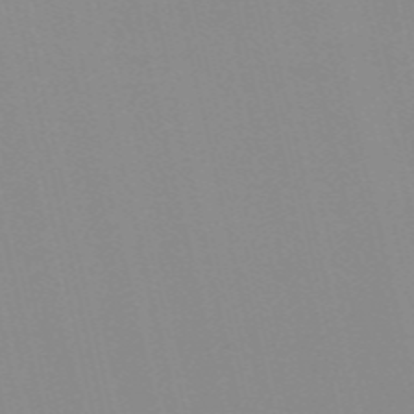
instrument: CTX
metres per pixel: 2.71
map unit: Nve
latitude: -57.2565
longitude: 60.6330
